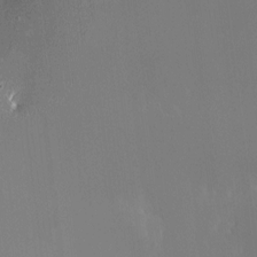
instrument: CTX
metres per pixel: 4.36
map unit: HNhu
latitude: -0.2551
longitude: 4.5951
